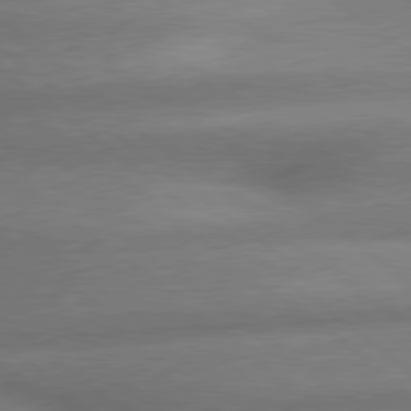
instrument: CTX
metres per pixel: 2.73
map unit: lApd
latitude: 79.6505
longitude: -166.7246
